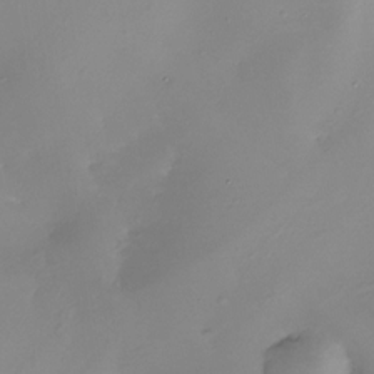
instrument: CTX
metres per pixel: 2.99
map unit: Nhe
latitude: -31.3509
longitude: -116.8947
